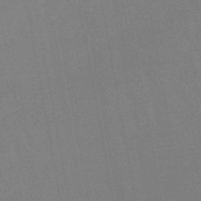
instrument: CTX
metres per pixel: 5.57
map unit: lHb
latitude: -48.6519
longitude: 74.8786
